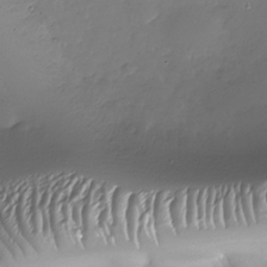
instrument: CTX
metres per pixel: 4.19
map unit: Nhu
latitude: -27.5588
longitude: -58.5546
